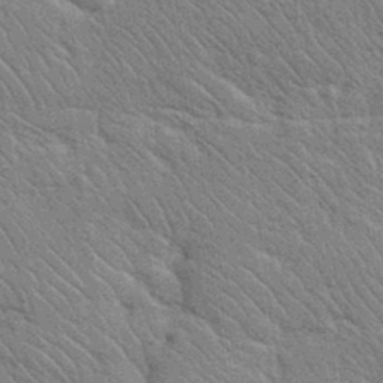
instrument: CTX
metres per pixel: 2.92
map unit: eHh
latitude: 35.8583
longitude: -65.6694
